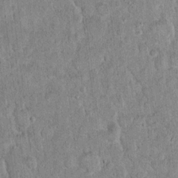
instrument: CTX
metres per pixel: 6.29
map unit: Hto
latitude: 14.7058
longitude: -34.4979
